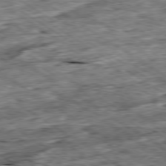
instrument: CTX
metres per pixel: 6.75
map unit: Ap
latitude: -79.6155
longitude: -84.7813
